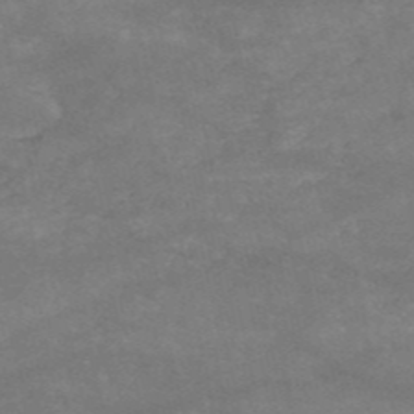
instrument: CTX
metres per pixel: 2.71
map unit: HNb
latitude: -53.7288
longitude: -41.6882
